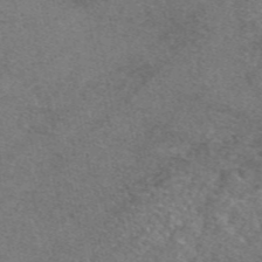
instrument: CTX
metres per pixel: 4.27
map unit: eAb
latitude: 47.9150
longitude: 107.8989
